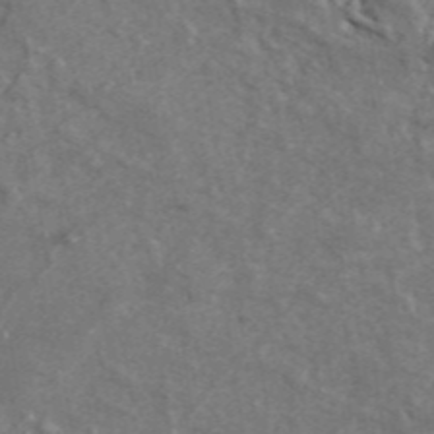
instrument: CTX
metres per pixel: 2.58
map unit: ANa
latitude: 46.3657
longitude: 27.3698
